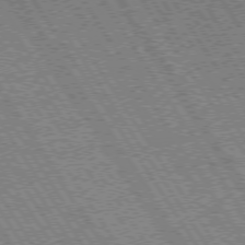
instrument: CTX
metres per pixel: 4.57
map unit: Hpe
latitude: 73.5560
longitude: -141.1781
